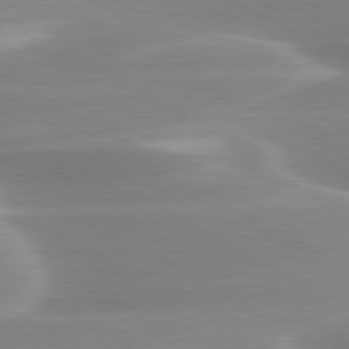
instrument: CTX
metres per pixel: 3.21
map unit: lApd
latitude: 79.6127
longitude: -115.0458
